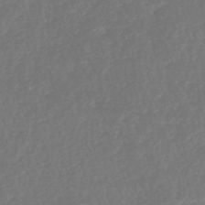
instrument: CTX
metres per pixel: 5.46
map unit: HNhu
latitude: -48.5007
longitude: 102.1039
